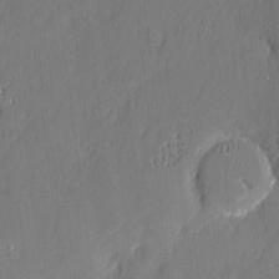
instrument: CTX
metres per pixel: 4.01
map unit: eHh
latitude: 5.6127
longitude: -76.2900
